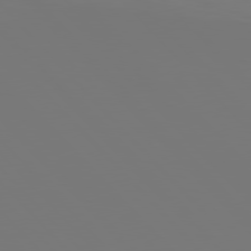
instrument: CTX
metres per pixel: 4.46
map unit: Hpe
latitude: 77.1781
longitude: -175.7261
